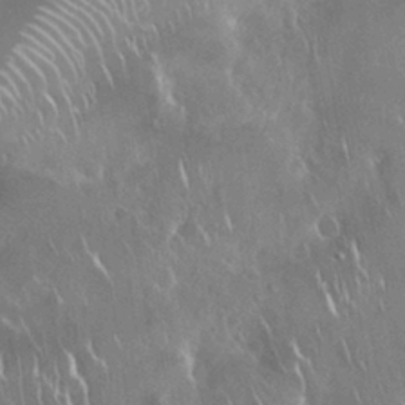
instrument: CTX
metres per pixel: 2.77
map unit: Nhu
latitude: 28.3656
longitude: -62.1200
